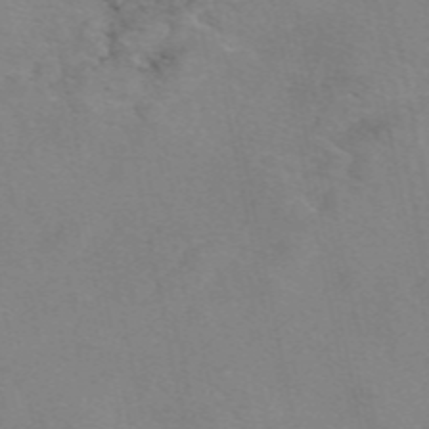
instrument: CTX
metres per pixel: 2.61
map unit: eAb
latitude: 49.9150
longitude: 104.5196
